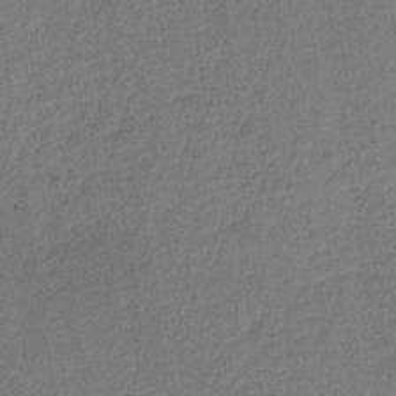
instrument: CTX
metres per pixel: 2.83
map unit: lHb
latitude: -35.4643
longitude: 63.0486
